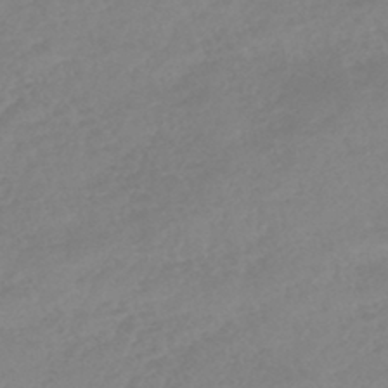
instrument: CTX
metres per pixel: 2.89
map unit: lHb
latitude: -44.0472
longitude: 70.8597
